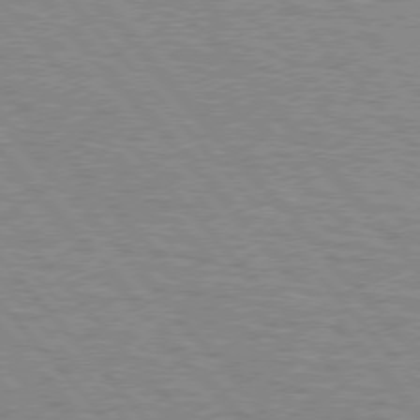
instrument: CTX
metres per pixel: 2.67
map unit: lApd
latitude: 75.9717
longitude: -75.5182
